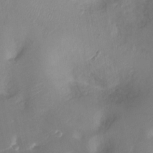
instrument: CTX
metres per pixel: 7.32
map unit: Ht
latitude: -14.5385
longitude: -41.1970
